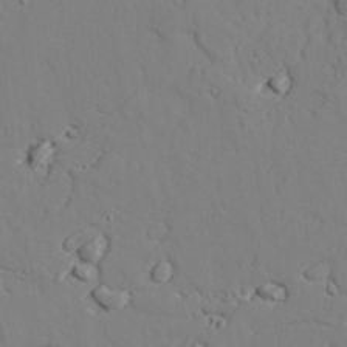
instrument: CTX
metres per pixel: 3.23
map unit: lAvf
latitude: 25.9528
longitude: -110.6680
